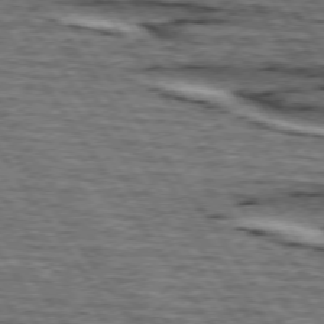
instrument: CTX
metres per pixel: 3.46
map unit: lApd
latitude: 74.5546
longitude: -73.0081
